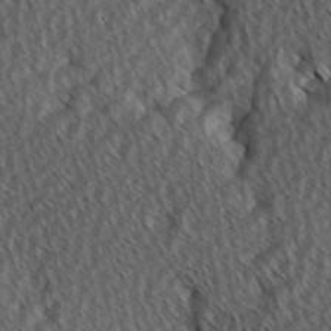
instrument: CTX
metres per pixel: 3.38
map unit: Hve
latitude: 2.4223
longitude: -120.9325
